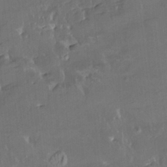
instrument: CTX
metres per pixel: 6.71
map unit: HNhu
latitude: 4.4412
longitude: 13.9556
